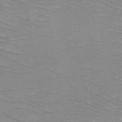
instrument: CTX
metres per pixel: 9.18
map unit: HNb
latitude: -49.5399
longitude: -50.1200
